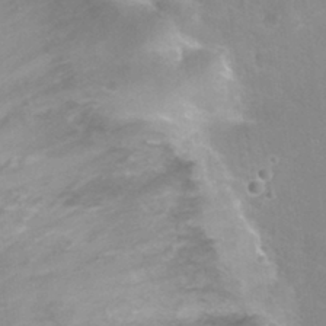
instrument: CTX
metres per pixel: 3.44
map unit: Nhu
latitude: 25.0647
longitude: -54.6112
